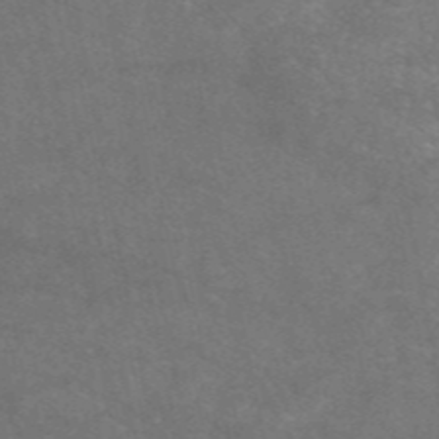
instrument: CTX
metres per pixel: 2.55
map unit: eAb
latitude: 46.8758
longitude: 119.8044
